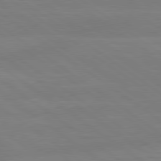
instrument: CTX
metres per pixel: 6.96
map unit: lApd
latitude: 79.1214
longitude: -149.4993
